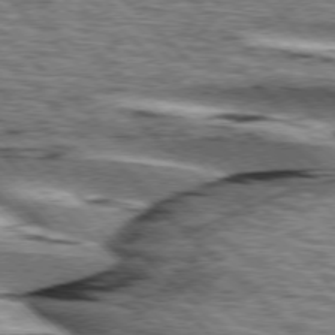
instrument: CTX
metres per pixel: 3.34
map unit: lApd
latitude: 76.1389
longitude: -79.5371
